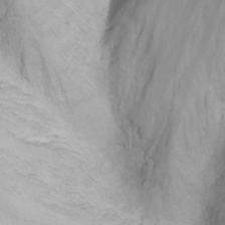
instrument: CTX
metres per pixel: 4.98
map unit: Nhu
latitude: -8.3684
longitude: -67.3670
